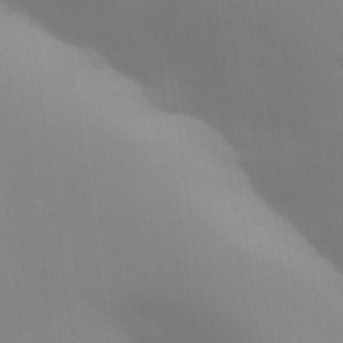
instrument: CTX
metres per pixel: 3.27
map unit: Aa
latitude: 32.4412
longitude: -144.9514
